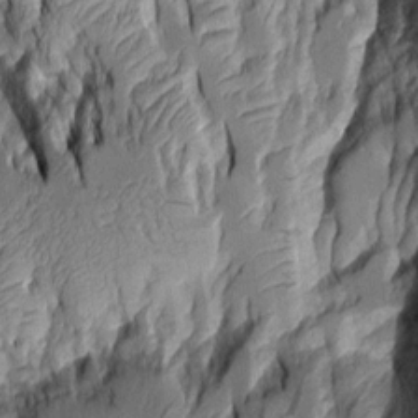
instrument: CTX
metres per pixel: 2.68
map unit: Aa
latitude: 8.1200
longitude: -128.5357
